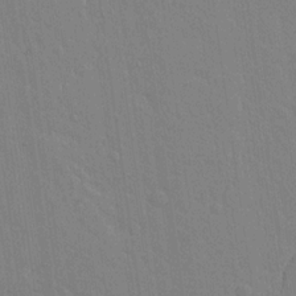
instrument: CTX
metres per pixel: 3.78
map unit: lAvf
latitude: 14.4034
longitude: -126.9514
